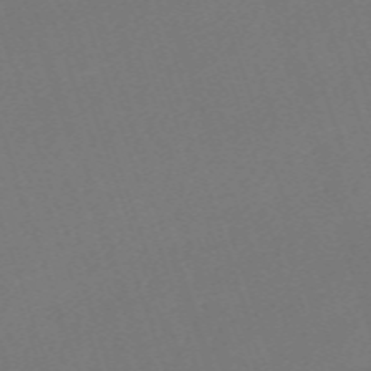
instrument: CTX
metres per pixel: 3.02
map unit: eHh
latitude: -63.5588
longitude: 50.4818
